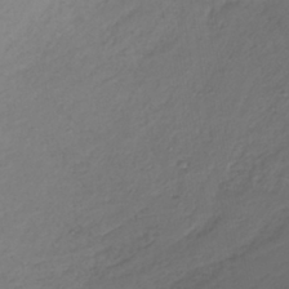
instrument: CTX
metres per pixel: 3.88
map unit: lHb
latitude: -38.6330
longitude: 71.1431
